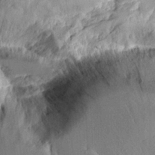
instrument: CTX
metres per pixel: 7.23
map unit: Aa
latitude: 11.9528
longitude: -126.1578
